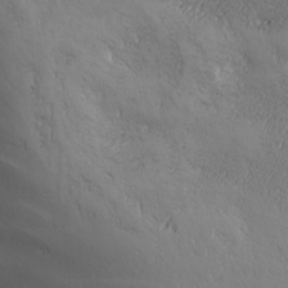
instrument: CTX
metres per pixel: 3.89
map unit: Ave
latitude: -6.9919
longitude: -121.3293
